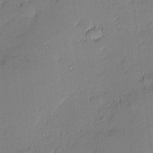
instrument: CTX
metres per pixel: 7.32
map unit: eHh
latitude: 3.5371
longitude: -75.5182
